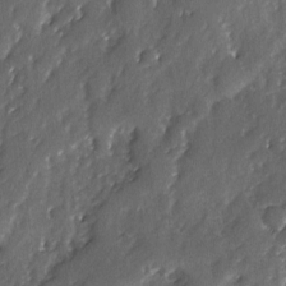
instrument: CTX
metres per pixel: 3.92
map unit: Ave
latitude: -7.8233
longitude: -117.8583
